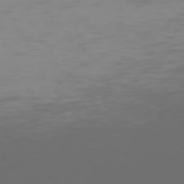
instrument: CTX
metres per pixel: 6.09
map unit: Hpe
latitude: 76.9136
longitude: -138.7624
